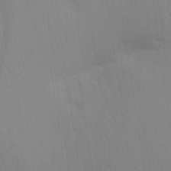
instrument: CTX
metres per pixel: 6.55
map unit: Aa
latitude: 29.5938
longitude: -135.0458
